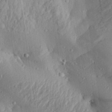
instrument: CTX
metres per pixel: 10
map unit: Aa
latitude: 30.8002
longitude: -133.0836
